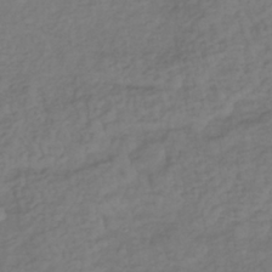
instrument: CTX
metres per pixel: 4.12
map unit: lHb
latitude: -38.5574
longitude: 70.4251
